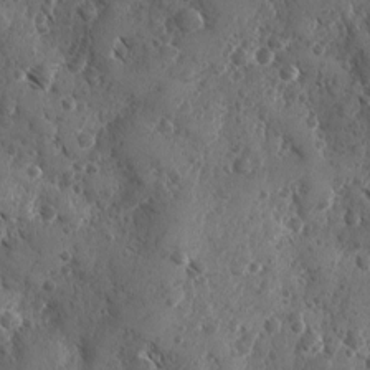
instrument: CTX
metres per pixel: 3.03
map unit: Ave
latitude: -10.0850
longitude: -118.8380
